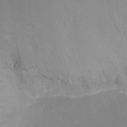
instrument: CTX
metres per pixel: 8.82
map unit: Nhu
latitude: -10.8219
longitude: -33.4615
